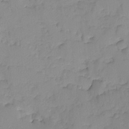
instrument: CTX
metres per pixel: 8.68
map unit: Ave
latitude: -9.3132
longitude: -117.1403
